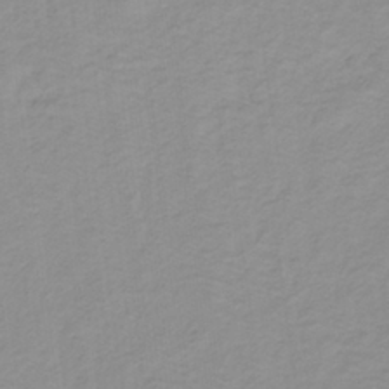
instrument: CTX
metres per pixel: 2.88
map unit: lHb
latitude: -31.8989
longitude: 64.9542
